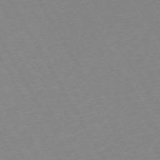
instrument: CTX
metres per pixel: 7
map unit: Hpe
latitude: -72.1417
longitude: 9.1998
